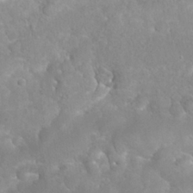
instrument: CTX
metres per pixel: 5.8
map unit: Nhu
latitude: 26.7057
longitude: -63.8017
